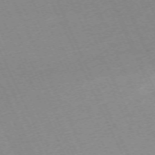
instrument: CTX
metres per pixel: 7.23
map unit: Hpe
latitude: -70.6330
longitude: 12.2929
